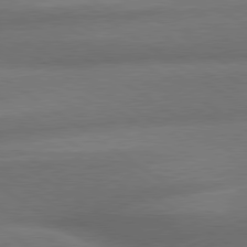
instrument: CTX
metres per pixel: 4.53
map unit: lApd
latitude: 79.6316
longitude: -154.1200
